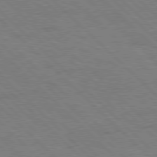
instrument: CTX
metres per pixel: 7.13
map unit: Hpe
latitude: 77.8205
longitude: -154.8380
